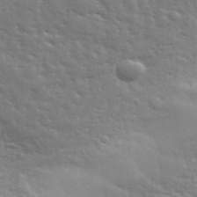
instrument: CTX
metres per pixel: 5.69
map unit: eHh
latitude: 35.4615
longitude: -81.1025
